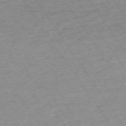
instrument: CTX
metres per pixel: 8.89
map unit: Ap
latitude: -74.5196
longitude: -84.5924
